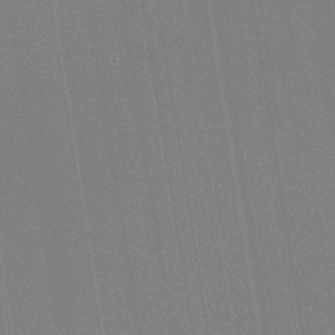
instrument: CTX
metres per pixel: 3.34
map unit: HNb
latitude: -33.5399
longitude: 54.7085
